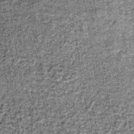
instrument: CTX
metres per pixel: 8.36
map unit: lHb
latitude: -37.1620
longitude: 64.4062
